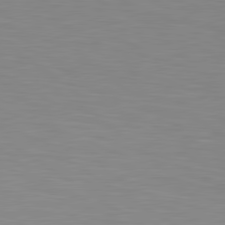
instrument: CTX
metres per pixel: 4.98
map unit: lApd
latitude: 80.1956
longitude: 134.0283
